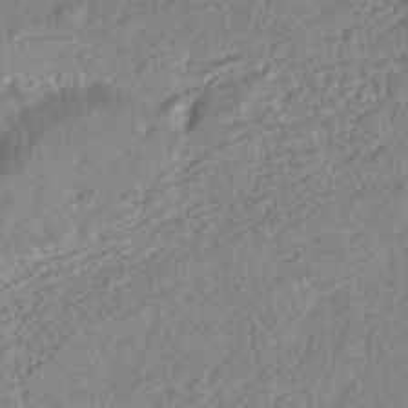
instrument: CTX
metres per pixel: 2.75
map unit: HNhu
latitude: -44.0094
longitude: 100.1227
